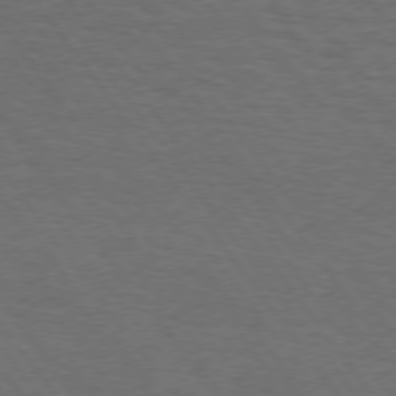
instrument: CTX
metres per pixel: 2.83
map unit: Hpe
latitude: 74.6868
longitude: -141.4237
